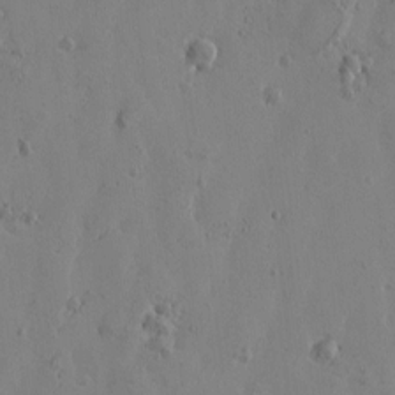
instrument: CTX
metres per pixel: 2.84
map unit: Htu
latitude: -1.5588
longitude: -176.9702
